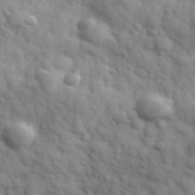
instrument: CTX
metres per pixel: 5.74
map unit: Hve
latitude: 32.0822
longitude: 150.9542
